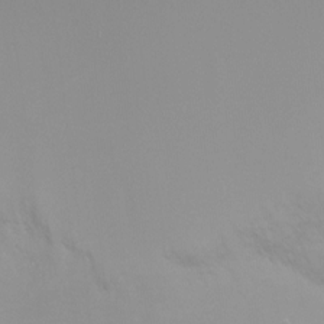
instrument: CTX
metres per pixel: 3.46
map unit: Ht
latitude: 2.0255
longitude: -33.9339
